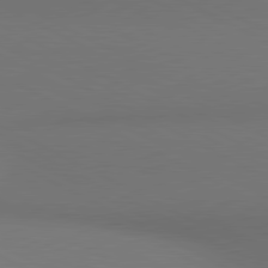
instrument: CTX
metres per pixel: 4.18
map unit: lApd
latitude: 80.8002
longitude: 138.5574
